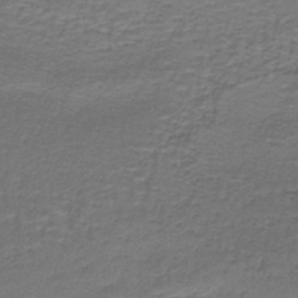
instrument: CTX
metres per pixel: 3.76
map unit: lHb
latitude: -42.6140
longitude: 58.0094
